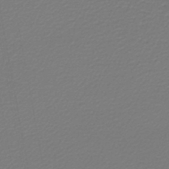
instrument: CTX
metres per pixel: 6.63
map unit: lHb
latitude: -46.8219
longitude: 63.1242
